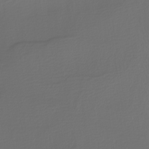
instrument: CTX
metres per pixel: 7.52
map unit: Nhu
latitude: -4.5573
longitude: -91.8583
